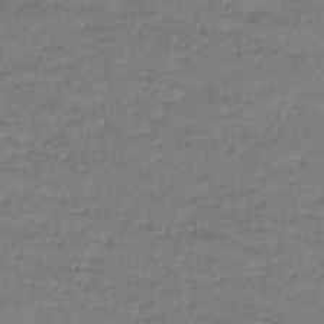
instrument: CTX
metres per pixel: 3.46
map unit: lHb
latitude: -43.1053
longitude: 59.2753
